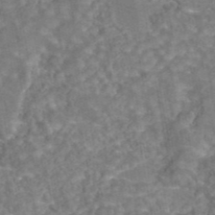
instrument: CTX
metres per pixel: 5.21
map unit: eAb
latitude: 44.1011
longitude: 106.4629
